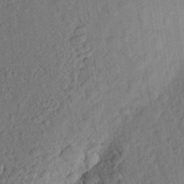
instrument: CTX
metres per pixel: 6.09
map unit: Aa
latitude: 23.8016
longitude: -147.8017
